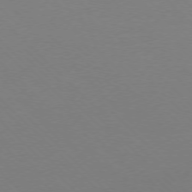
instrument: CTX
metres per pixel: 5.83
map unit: Ap
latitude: -77.1242
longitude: -70.6490
